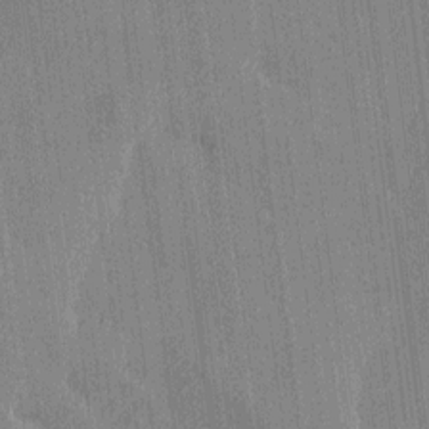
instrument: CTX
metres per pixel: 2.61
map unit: Htu
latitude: -7.4832
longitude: 176.3495
